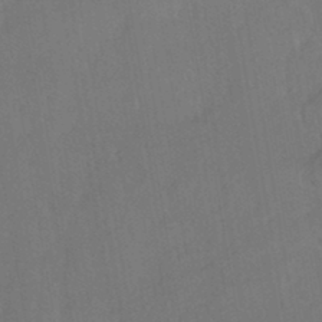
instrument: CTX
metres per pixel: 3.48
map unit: HNhu
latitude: -44.3684
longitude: 91.9745
